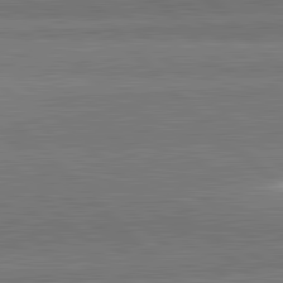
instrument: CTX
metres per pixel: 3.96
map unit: lApd
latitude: 82.2711
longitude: 162.9541
